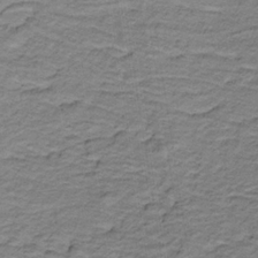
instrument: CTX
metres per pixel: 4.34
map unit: lHb
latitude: -32.2740
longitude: 65.5777
